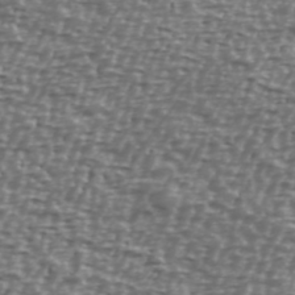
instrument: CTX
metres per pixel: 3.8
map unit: Ave
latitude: 40.5734
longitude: -112.1956
